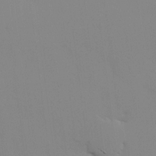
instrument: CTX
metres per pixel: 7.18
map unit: lHvf
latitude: 13.5182
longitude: 179.1998
